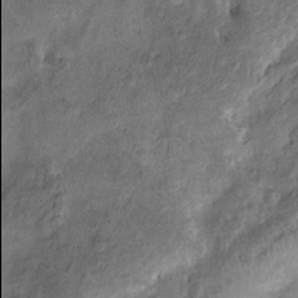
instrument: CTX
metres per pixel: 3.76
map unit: Htu
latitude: -7.8989
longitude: 146.0094
